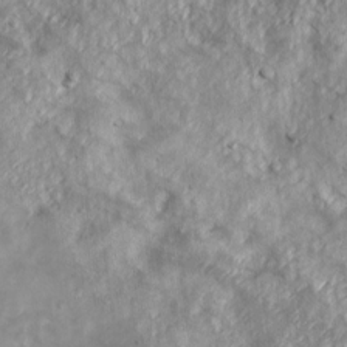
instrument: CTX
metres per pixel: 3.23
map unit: Ave
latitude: 17.3293
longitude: -133.5560
